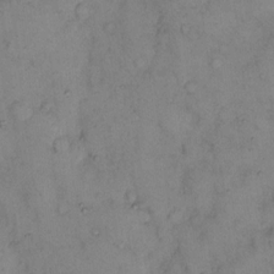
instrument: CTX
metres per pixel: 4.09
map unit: eHh
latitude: 12.2334
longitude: -62.8758
